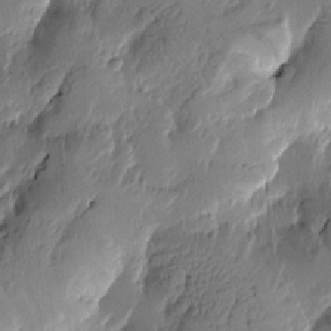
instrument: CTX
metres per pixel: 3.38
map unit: Htu
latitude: -2.1227
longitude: -177.3859
